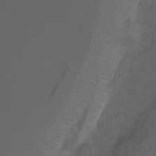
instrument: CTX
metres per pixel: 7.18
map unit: Ht
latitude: 1.8016
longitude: -33.9150
